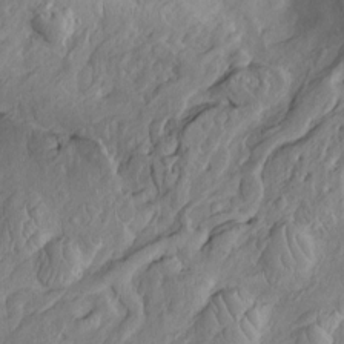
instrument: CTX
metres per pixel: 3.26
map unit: Htu
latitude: -5.8233
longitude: 152.3873
